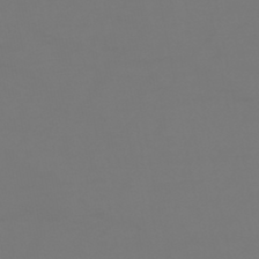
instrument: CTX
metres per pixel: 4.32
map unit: HNhu
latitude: -46.7274
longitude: 90.7275
